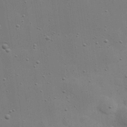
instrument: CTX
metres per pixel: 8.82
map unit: Hve
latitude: 26.9703
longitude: -92.7813
